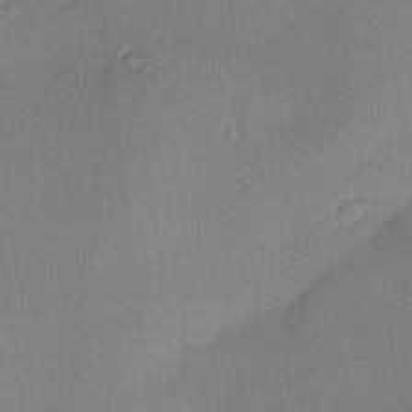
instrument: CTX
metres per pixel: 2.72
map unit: Nhu
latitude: 1.4993
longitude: -75.2537
